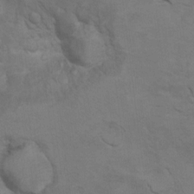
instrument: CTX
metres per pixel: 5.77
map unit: Hto
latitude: 9.2537
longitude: -35.5560
